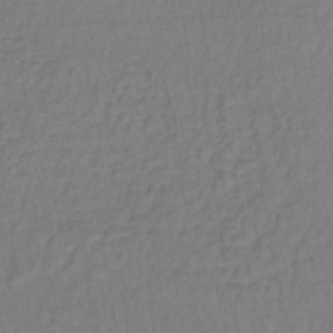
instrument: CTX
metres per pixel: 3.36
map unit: lHb
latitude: -35.0486
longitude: 64.7086
